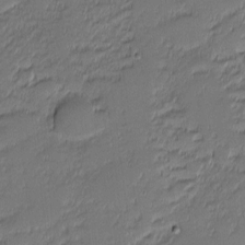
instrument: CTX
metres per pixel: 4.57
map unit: eHh
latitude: -2.5951
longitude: -83.3859
